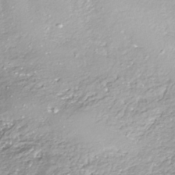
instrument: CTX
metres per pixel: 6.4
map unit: ANa
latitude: -42.5006
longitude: 108.0472
